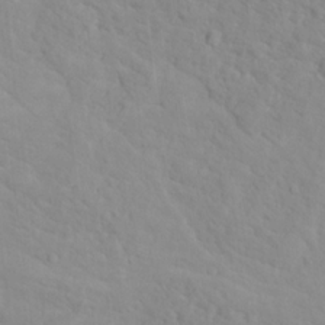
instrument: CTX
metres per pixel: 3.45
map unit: Hto
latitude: 16.3089
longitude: -36.1767
